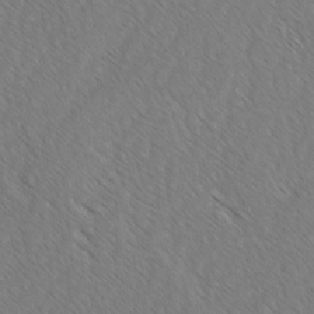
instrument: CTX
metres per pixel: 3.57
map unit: lAvf
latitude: -2.5573
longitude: -113.8961
